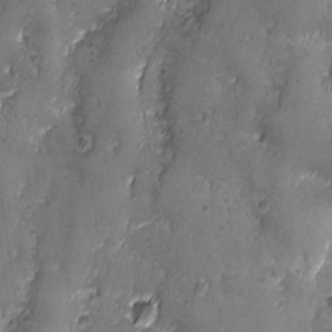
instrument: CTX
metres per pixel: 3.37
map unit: Ave
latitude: -7.7288
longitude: -119.9339
